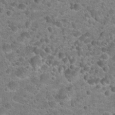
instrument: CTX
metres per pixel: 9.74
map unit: Hto
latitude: 21.8584
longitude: -49.7828
